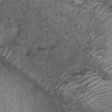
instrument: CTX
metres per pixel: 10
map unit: Nhu
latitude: 5.9150
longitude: -18.1955
